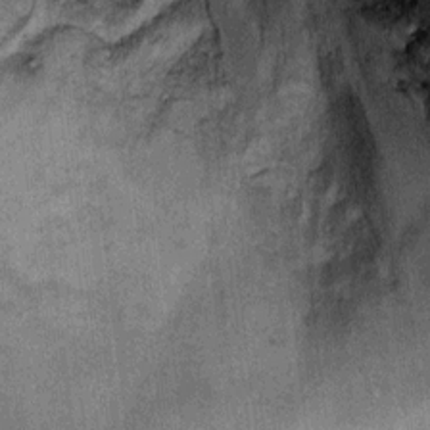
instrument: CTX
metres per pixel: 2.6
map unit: Ht
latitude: 9.2537
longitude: -37.4993
